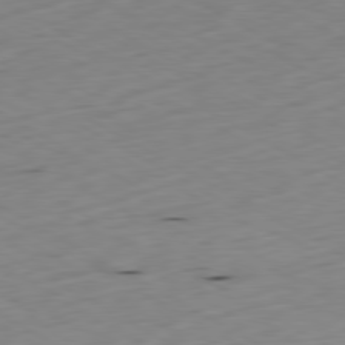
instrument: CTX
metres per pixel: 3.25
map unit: Ap
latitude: -80.4062
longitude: -71.0080
